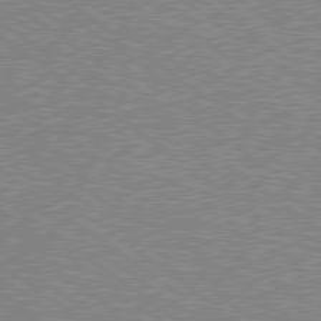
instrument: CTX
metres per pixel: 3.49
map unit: Hpe
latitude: 78.7813
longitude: -145.1592
